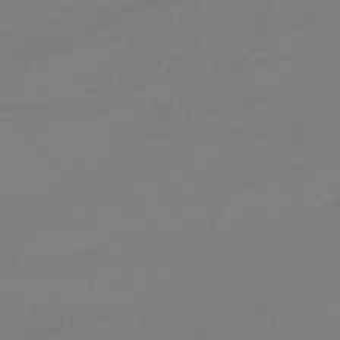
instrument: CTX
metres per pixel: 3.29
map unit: HNhu
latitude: -42.0472
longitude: 96.7463
